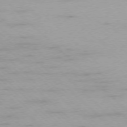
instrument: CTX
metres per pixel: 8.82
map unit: Ap
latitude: -77.2943
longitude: -91.4615
